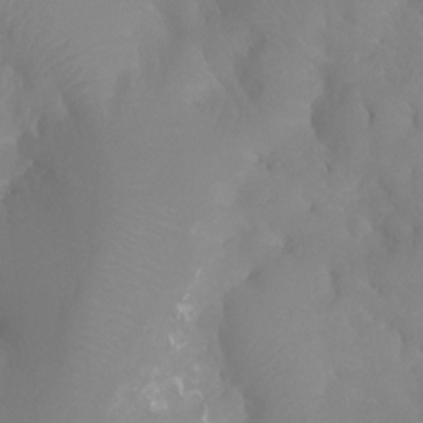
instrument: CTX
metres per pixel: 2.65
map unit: Ht
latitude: -4.5573
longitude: -26.7813
